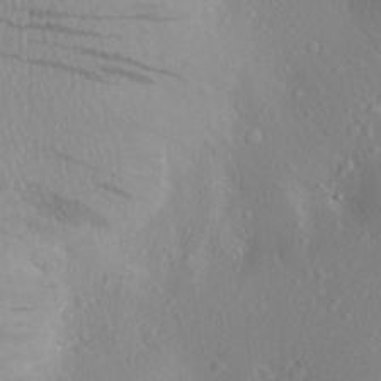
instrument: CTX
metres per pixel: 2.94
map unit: Aa
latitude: 22.9514
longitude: -145.6883
